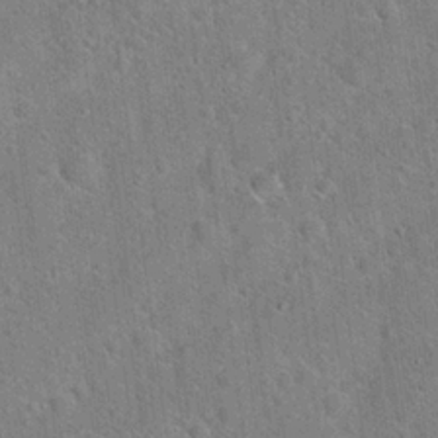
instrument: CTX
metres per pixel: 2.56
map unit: Hto
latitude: 20.8191
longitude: -51.6693
